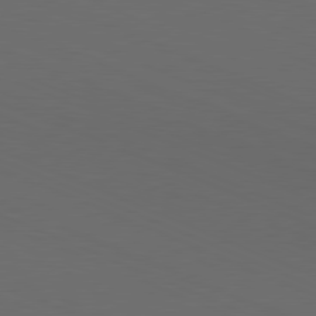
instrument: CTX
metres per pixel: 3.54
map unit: Hpe
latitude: -81.9556
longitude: 20.3117
